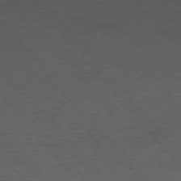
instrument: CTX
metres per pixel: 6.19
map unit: Hpe
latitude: 76.4412
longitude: -157.4237
